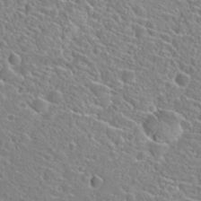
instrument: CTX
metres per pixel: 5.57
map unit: Hto
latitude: 24.0633
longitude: -45.4048
